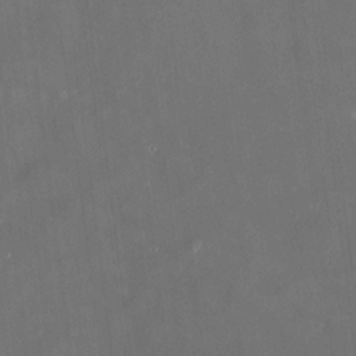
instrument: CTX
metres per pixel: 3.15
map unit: HNhu
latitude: 7.8394
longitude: 9.3698
